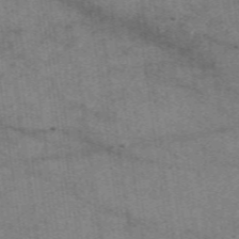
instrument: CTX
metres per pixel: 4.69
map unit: eAb
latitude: 48.0444
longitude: 115.6722
